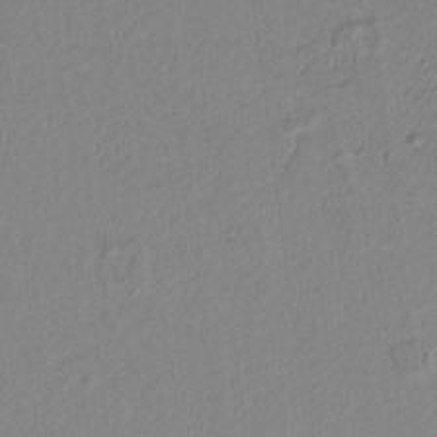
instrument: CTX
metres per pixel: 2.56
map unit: lAvf
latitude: 8.5357
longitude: 167.0675
